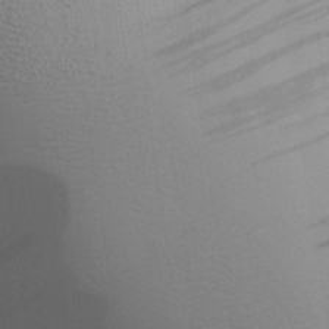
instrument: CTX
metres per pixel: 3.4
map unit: eHh
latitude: 25.4615
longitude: -70.0444
